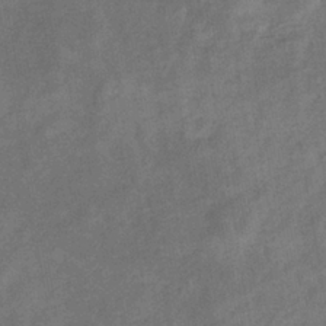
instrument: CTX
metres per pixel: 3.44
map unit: eHb
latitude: -33.5966
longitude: 74.2929
